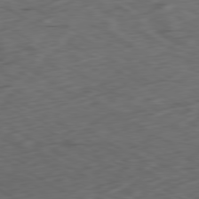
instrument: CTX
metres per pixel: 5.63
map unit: Ap
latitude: -80.5385
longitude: -71.8394
